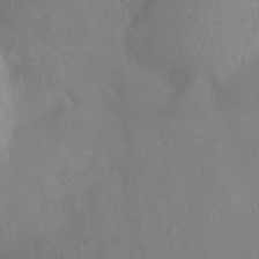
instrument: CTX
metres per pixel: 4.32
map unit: Ht
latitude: -9.6722
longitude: -21.8584
